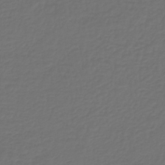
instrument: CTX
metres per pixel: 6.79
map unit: lHb
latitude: -43.3887
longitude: 60.6518
